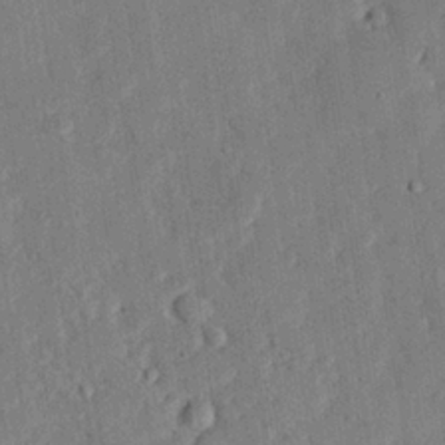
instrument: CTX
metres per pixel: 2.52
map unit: eHh
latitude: 27.3482
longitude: -82.4978
